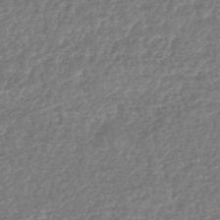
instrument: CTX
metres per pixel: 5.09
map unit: HNhu
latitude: -48.0094
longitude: 96.9353
